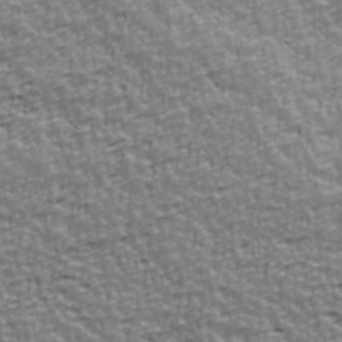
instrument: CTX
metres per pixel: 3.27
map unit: Ave
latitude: 41.7260
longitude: -112.7057
